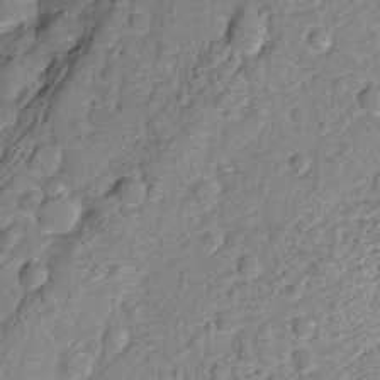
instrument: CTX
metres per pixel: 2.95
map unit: Nhu
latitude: -12.1984
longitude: -23.1781
